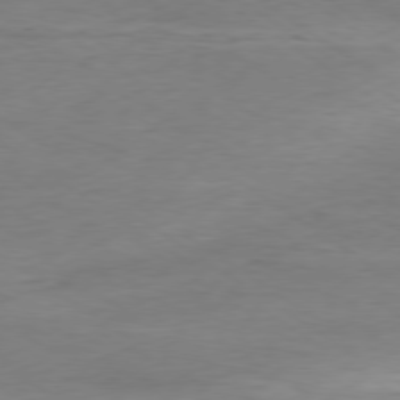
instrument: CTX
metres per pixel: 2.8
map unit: Hpe
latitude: -79.1620
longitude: 10.4062
